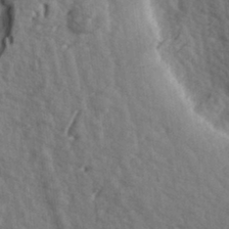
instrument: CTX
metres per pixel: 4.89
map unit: lAa
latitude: -7.1431
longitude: -123.9528
